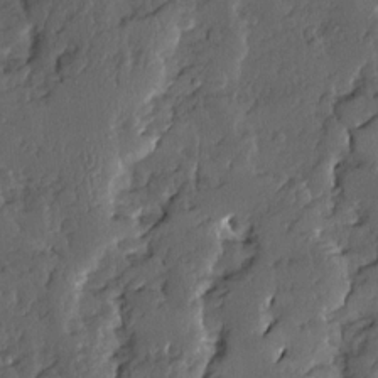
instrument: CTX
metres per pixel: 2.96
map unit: Ave
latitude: 13.9717
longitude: -135.9150
